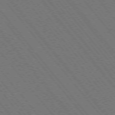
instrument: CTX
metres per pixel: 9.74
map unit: Hpe
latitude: -76.1039
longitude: -17.1025
